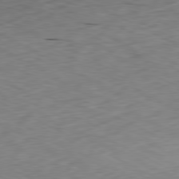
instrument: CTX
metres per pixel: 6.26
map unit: Ap
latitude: -80.7086
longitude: -69.6883
